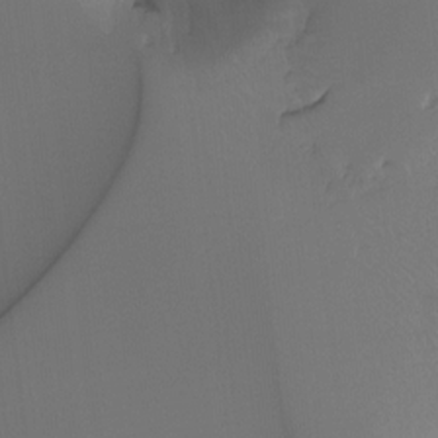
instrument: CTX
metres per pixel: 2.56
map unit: Hto
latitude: -7.6533
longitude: -47.3293
